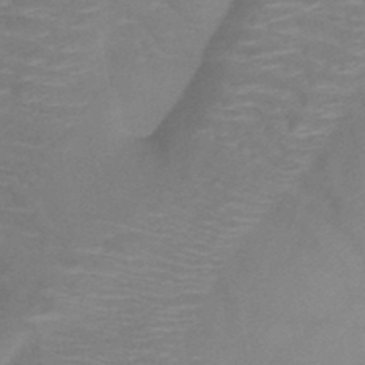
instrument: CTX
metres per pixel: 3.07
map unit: HNb
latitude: -47.0108
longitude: -46.5168
